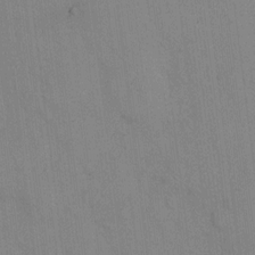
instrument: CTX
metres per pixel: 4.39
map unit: eHh
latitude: 12.8191
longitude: -62.2145
